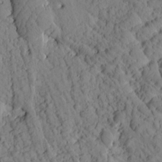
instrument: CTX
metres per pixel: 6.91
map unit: Htu
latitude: 1.0458
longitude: 176.4062
